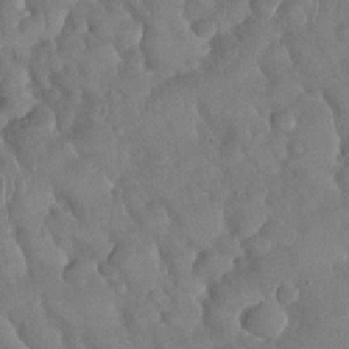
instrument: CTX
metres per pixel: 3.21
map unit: Nhu
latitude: -30.2739
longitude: -60.3845
